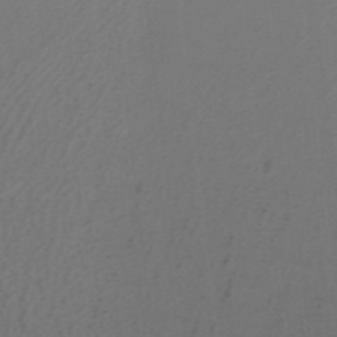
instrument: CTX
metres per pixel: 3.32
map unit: ANa
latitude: 37.6127
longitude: 24.0850
